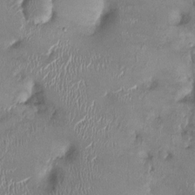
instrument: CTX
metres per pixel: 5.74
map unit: Ht
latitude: -0.9542
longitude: -13.6316
